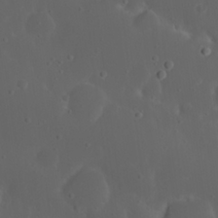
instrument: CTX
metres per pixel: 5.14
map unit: Nhu
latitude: 22.6679
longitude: -70.8380
